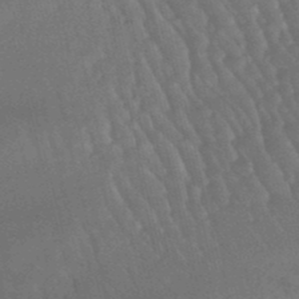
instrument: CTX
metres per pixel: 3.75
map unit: lHb
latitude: -47.7099
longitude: 76.4818
